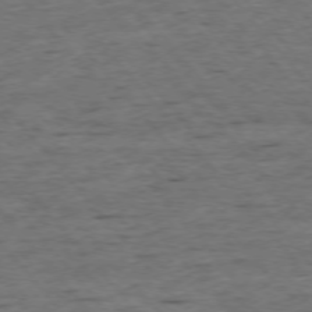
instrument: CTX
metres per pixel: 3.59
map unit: Ap
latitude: -75.6911
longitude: -90.2145
